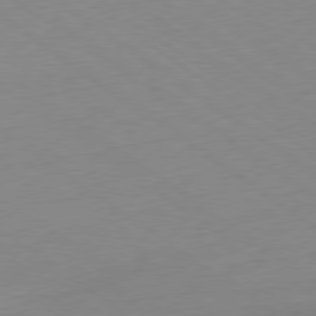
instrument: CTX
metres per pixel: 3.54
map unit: Ap
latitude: -79.5588
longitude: -55.8205
